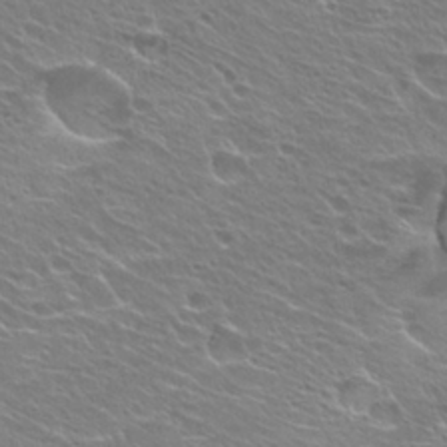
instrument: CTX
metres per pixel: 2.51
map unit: Hto
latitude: 24.8757
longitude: -30.6113
